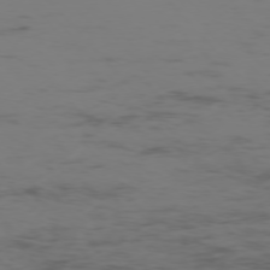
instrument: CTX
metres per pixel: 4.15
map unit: Ap
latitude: -76.5007
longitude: -83.3292
